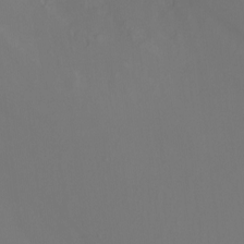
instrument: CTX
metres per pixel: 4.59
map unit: Nhu
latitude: -16.1984
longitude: -50.8569
